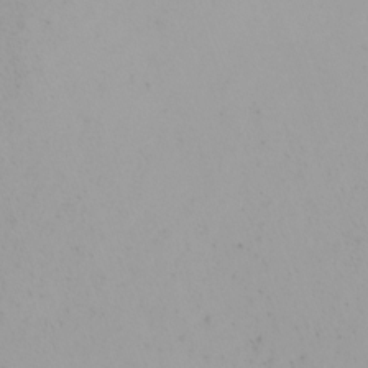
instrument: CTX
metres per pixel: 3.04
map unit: Nhu
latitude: -7.1809
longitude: -93.3859
